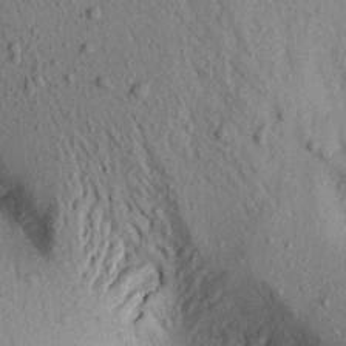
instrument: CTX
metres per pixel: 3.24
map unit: Aa
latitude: 18.5923
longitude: -147.5372
